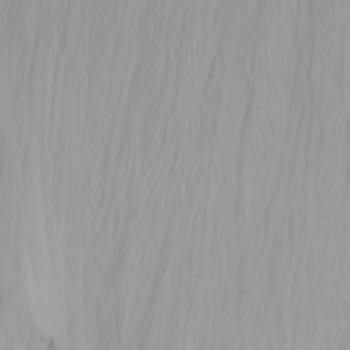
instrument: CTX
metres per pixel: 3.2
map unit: Nhu
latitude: -4.3684
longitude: -83.8583
